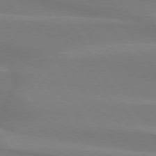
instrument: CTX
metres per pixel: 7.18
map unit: lApd
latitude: 74.6868
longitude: -65.8016
